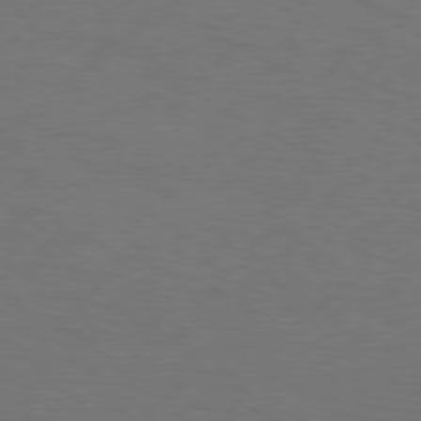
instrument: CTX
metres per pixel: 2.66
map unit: Hpe
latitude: 75.9150
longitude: -131.2348
